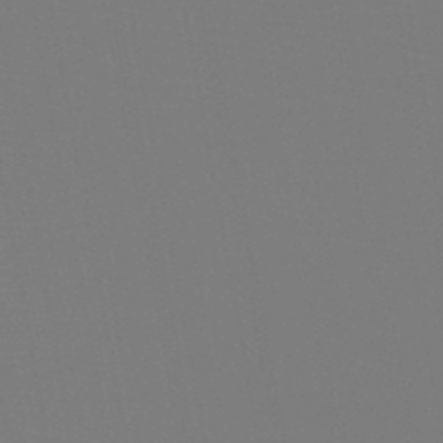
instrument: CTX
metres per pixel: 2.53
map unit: HNb
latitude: -47.1431
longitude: -43.0081
